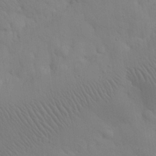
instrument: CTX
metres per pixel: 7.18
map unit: eHh
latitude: 30.6680
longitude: -68.3467
